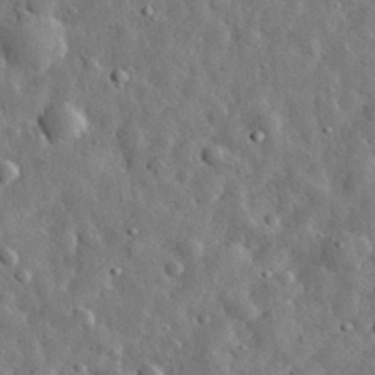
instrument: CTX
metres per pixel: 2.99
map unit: eHh
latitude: 31.7828
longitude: -73.9717
